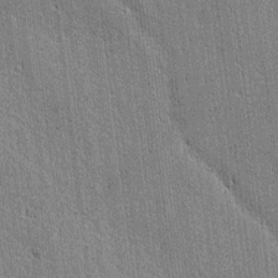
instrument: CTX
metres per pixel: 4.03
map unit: lAvf
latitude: -0.7086
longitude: -106.4412
